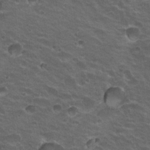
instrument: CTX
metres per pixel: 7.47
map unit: Hto
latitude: 19.8961
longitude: -32.4412
